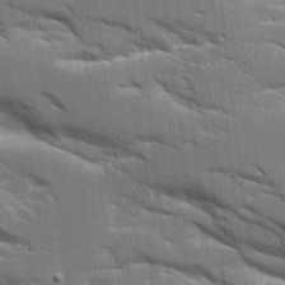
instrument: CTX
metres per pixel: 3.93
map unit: Aa
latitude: 11.1403
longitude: -125.7260
